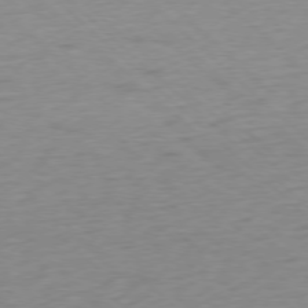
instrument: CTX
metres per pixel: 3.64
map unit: Ap
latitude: -77.4832
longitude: -79.0081
